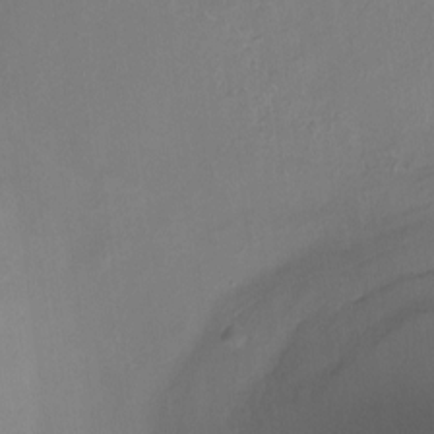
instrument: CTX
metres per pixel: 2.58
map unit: Nhu
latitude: -17.2943
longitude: -47.8395
